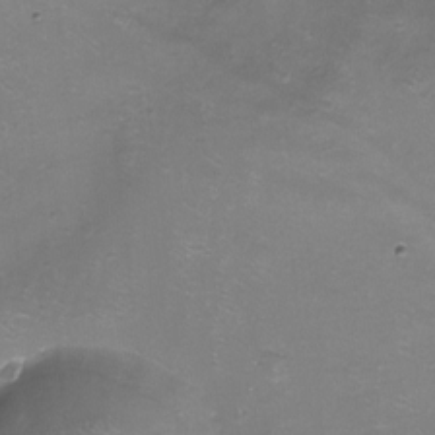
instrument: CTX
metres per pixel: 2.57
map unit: Nhu
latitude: -17.1809
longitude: -48.9892
